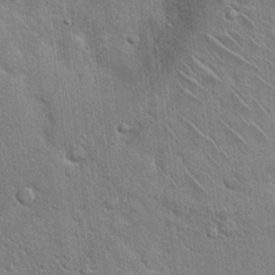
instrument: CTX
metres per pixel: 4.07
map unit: Hto
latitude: 18.2333
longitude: -52.1767
